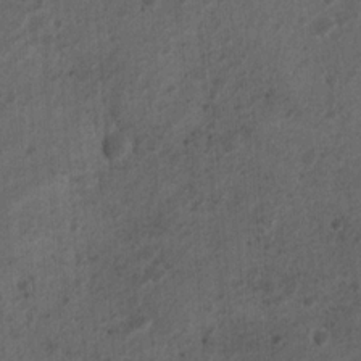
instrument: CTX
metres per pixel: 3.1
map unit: Nhu
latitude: 6.1200
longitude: -22.7057
